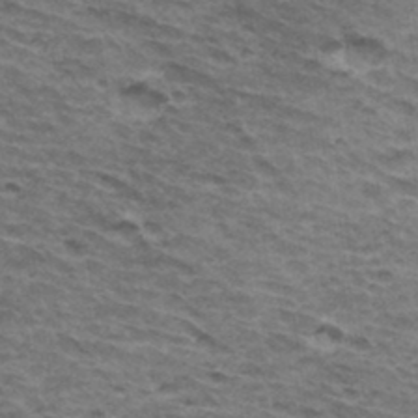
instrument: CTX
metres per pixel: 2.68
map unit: Hto
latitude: 34.4034
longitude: -42.9325
